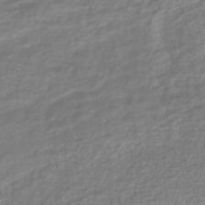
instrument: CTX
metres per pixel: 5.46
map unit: lHb
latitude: -40.4818
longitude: 74.1417
